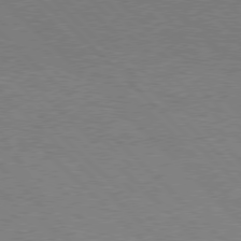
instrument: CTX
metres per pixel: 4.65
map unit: Hpe
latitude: 77.1214
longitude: -153.3860
